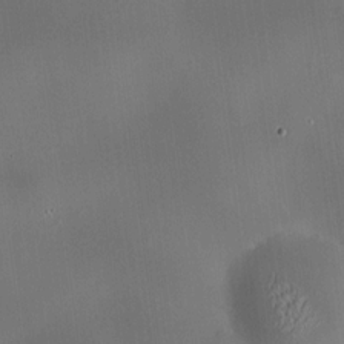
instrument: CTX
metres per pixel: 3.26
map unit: HNhu
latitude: 10.1200
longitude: 9.5588
